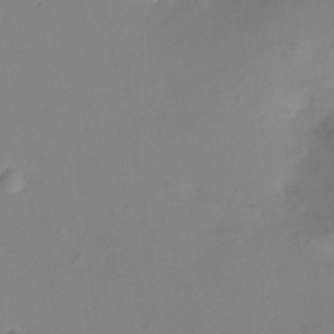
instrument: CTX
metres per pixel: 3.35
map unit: Ht
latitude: -6.0850
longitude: -21.3482
